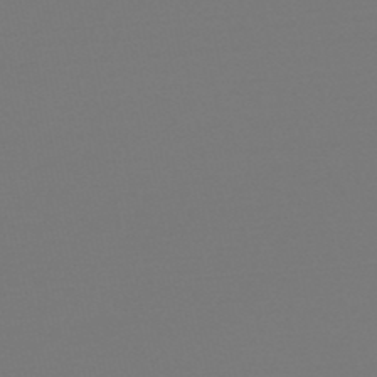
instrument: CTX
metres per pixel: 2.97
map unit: eHb
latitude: -49.5399
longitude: 66.9164
